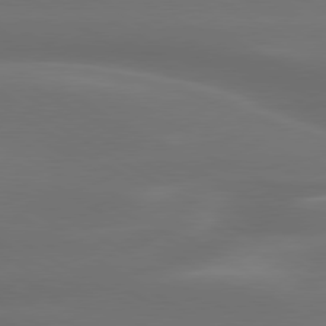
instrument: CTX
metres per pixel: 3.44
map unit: lApd
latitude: 79.8017
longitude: -119.7449
